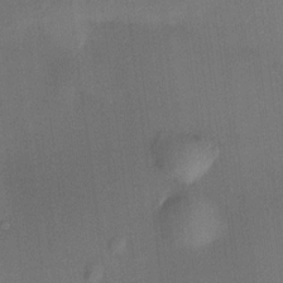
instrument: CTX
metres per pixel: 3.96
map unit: HNhu
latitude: 13.4238
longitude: 10.8408
